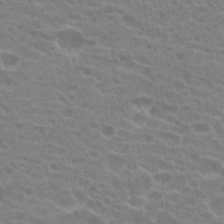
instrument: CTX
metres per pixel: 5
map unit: Hto
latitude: 21.6316
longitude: -40.6868
